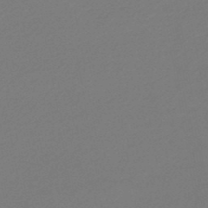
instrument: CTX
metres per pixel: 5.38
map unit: lHb
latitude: -46.7463
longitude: 57.6155
